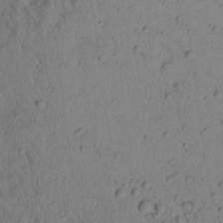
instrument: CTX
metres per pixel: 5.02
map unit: Aa
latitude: 18.3089
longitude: -146.9892
